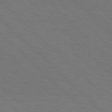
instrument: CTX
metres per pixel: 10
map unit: Hpe
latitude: 77.4426
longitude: -155.3293
